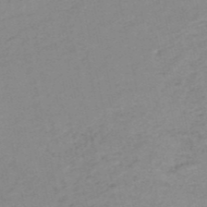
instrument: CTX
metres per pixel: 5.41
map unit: HNb
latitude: -51.7855
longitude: -52.2334
